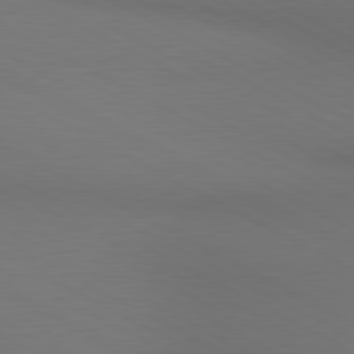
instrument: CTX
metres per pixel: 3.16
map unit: lApd
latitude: 80.7435
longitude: 138.9164
